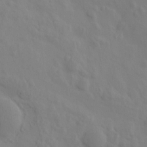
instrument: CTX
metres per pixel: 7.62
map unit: eHh
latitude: -0.4818
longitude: 14.9353
